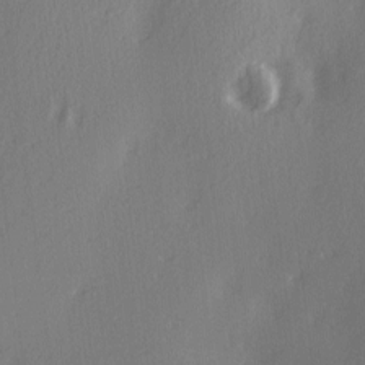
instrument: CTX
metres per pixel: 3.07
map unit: Ave
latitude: 2.8191
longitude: -111.4049
